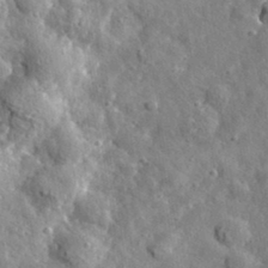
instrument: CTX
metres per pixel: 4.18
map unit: eHh
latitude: 35.1781
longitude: -80.3845
